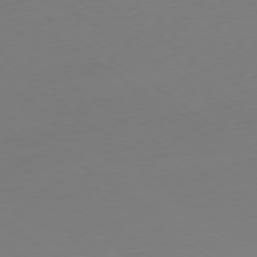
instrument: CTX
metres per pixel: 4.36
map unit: Hpe
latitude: -79.3509
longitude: 14.5574
